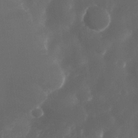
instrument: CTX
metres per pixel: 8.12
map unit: Nhe
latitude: -34.3495
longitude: -145.3481
